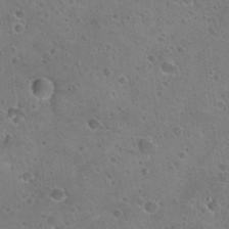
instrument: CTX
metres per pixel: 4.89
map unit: Hto
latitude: 23.0458
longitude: -48.4601
